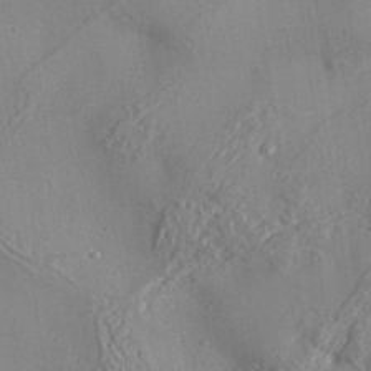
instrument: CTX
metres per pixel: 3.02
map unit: Aa
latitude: 33.3860
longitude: -134.0822
